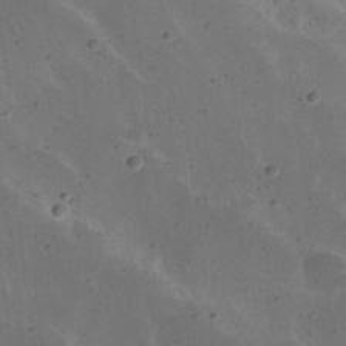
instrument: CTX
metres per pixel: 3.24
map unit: Nhu
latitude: 22.8947
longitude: -70.7246
